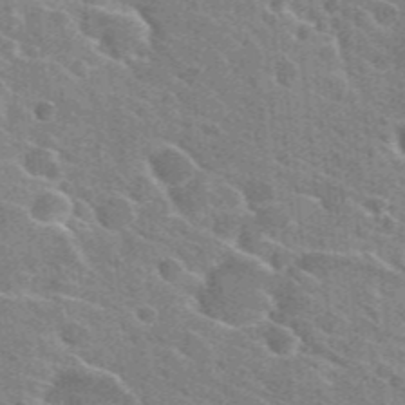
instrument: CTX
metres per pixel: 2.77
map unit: Hto
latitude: 25.6693
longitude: -36.7058
